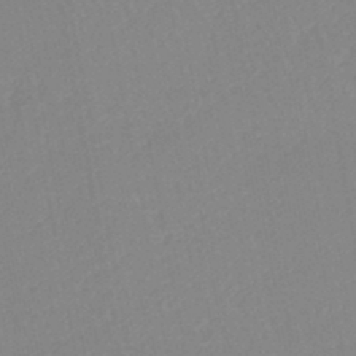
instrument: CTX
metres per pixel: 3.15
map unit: eHb
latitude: -44.8219
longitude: 80.5574
